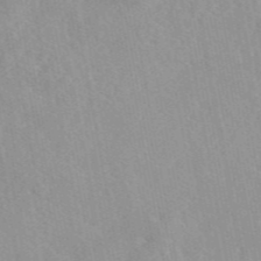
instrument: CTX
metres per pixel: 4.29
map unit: eAb
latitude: 46.7624
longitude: 113.1998
